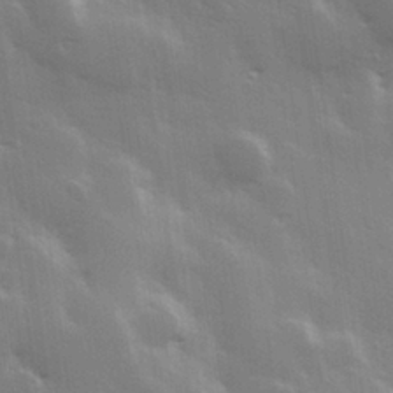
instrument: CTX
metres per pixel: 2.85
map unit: Hve
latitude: 28.2711
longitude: 148.0850
